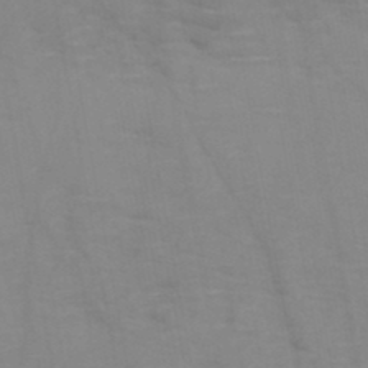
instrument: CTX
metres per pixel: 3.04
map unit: HNb
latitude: -46.8786
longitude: -47.7639
